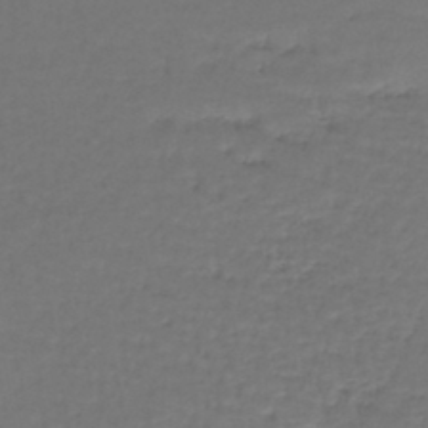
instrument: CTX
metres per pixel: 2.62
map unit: lHb
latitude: -43.9367
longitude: 58.7274
